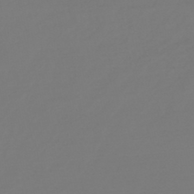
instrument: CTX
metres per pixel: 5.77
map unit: lHb
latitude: -46.4251
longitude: 74.8219
